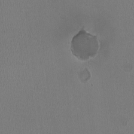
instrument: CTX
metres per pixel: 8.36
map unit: HNhu
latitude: -2.9541
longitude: -1.9528
